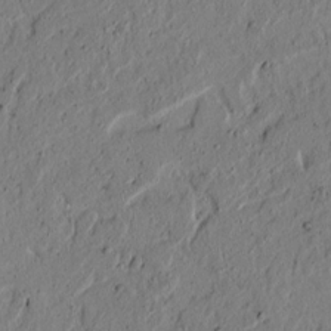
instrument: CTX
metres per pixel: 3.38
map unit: lAvf
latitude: 4.7057
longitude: 165.1054
